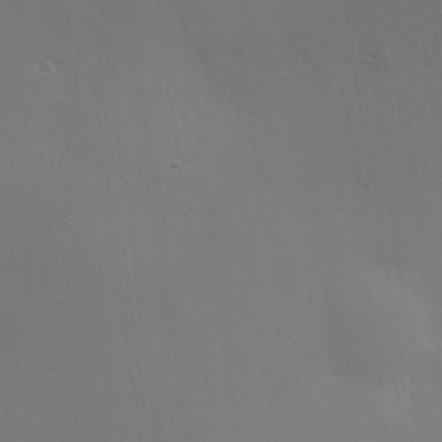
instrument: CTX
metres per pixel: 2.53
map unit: Hve
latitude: 19.0269
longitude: 150.7841
